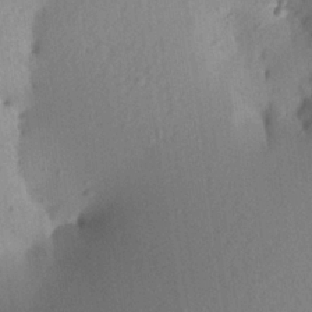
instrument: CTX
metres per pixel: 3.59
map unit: Aa
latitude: 21.1592
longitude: -147.1781
